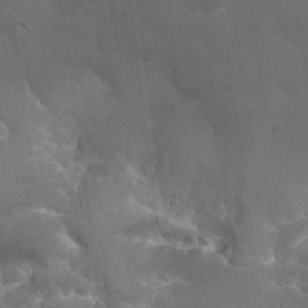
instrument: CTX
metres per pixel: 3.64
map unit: Hto
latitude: 25.5371
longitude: -45.0647
